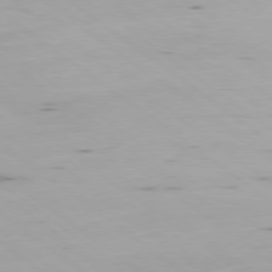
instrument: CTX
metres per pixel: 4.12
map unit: Ap
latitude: -78.8408
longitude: -73.0270
